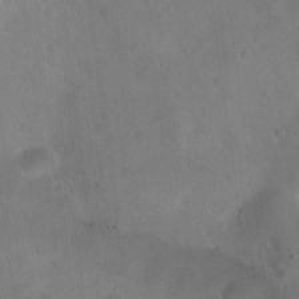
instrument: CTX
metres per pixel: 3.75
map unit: Hto
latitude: 22.1011
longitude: -54.3656
